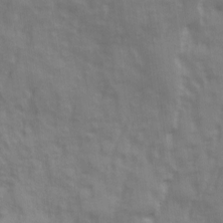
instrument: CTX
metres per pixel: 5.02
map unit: Ave
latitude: 13.0648
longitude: -103.7449
